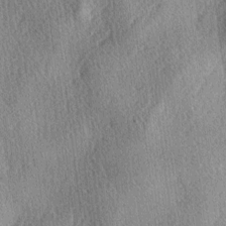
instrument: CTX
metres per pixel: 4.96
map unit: lAa
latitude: -4.5573
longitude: -126.1767
